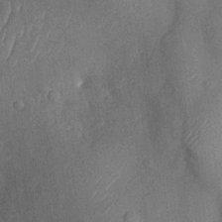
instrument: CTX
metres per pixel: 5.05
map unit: Nhu
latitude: -29.3321
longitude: -58.6680
